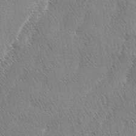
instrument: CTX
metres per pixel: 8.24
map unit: lAa
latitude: -4.2739
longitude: -130.2901
